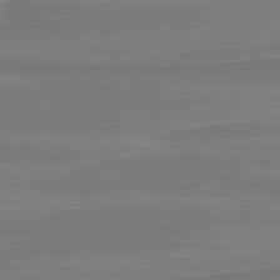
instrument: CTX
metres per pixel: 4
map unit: lApd
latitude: 81.5560
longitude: 169.5777
